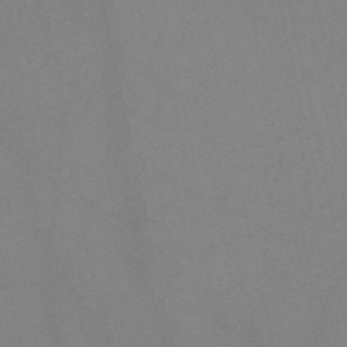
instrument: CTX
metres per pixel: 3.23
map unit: HNb
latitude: -52.9541
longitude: -42.2901
